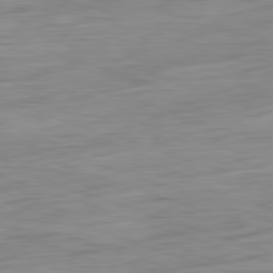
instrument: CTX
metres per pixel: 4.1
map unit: Ap
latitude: -82.0850
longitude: -78.0255
